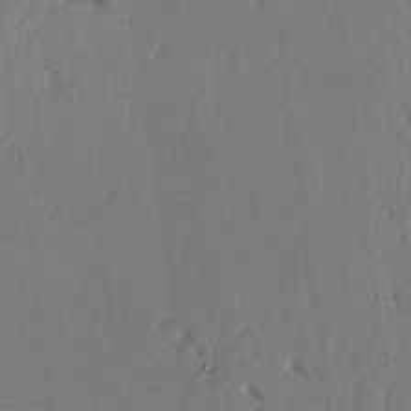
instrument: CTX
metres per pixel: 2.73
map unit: lAvf
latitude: 4.0444
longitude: -105.8017
